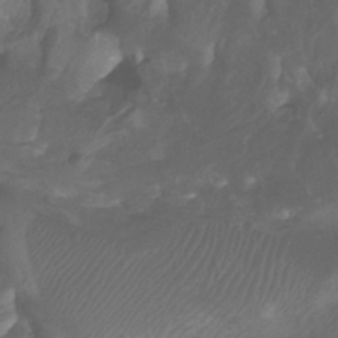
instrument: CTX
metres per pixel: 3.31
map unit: Htu
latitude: -4.8030
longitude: -76.4601
